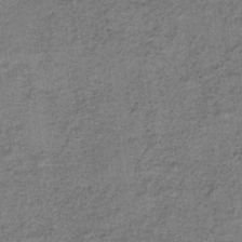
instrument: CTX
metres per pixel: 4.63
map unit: HNb
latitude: -35.8989
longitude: 54.1984
